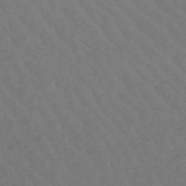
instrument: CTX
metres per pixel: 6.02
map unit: lHb
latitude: -48.9353
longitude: 83.8422
